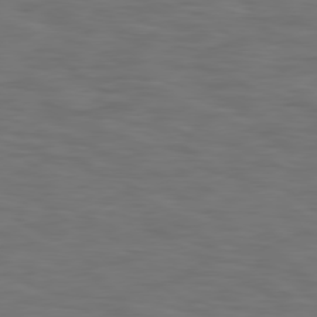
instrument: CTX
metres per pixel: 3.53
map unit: Hpe
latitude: 78.4412
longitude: 174.8219
